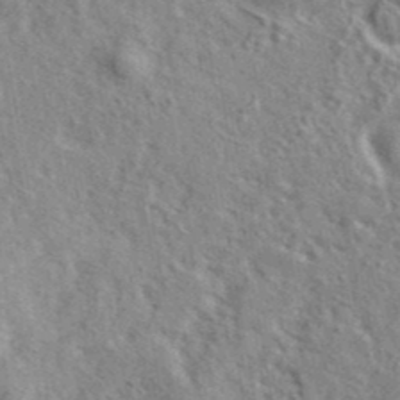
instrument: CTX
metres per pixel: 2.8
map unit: eAb
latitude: 40.8002
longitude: 103.5777
